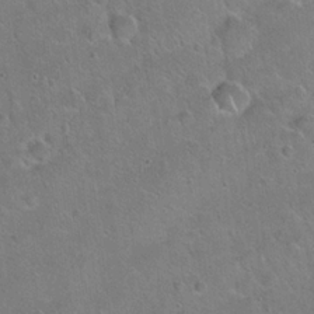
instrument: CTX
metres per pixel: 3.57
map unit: Hto
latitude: 21.2159
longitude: -50.5167
